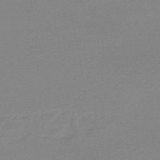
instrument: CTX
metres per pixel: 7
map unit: HNhu
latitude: -47.4832
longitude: 98.7841
